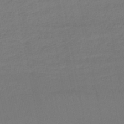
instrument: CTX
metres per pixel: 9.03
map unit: lHb
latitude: -47.0108
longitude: 74.7841
